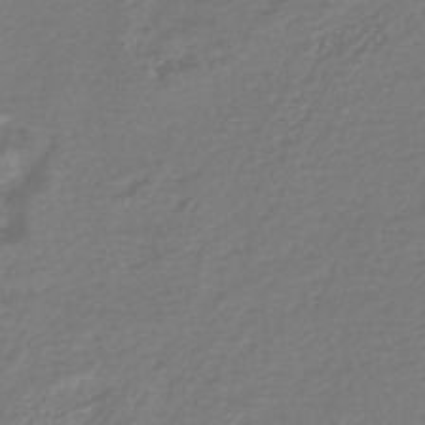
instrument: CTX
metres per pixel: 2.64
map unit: lHb
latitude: -43.1053
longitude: 77.8044
